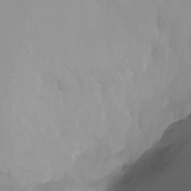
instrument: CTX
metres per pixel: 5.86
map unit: Nhu
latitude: -5.5021
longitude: -76.8947
